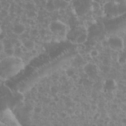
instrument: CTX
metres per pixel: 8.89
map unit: eHh
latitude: 34.5734
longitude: -61.7827
